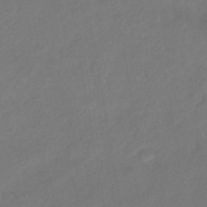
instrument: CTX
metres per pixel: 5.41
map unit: lHb
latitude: -41.2943
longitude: 77.7100
